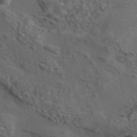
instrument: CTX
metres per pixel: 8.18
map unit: eAb
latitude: 43.7450
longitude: 103.8422
